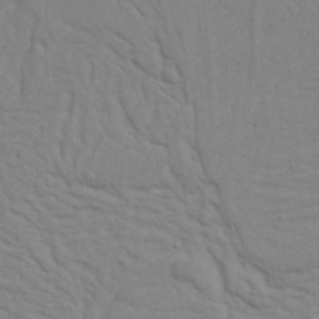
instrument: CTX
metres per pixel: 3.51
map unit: Nhu
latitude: 20.6113
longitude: -72.8569
